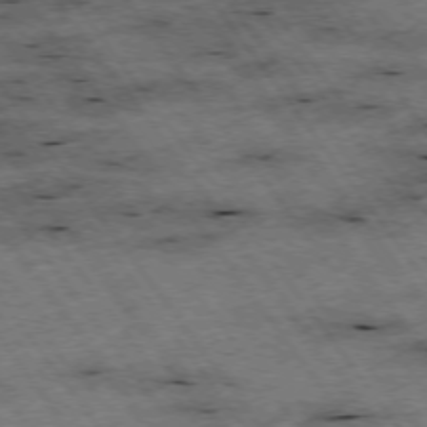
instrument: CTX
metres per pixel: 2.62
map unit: Hpe
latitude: -75.3321
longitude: -22.7057
